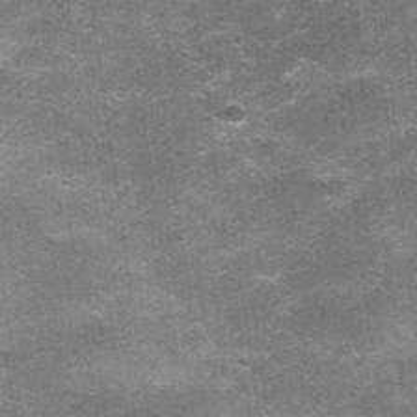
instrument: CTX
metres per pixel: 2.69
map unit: Nhu
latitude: 2.5545
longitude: -17.1781
